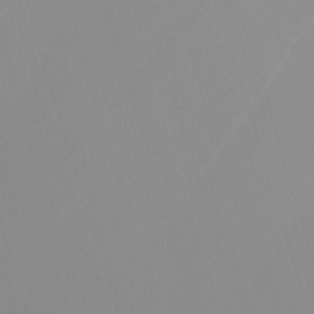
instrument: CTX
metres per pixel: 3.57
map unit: Nhu
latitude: -7.4454
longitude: -77.6505
